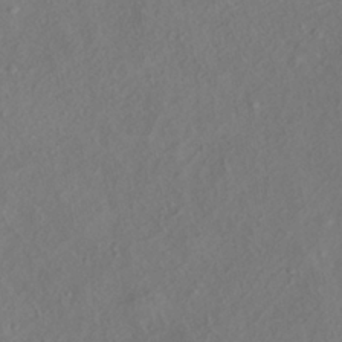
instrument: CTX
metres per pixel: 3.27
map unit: HNhu
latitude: -39.3510
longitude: 107.6155
